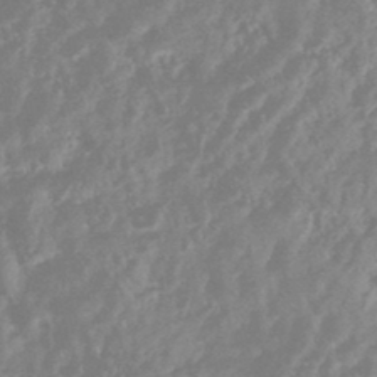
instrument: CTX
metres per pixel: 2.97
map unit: HNhu
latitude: -45.3888
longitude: 91.7856
